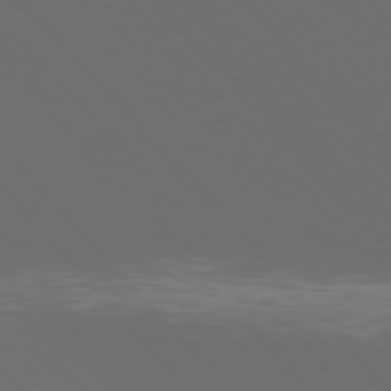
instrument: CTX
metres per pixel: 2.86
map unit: Hpe
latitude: 76.7057
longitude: -168.7435
